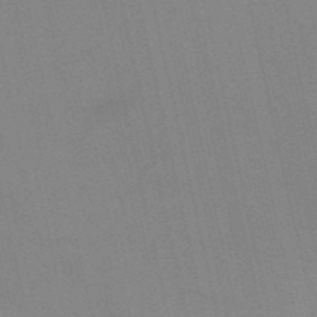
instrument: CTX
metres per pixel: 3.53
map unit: HNb
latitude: -52.6707
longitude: -47.1404
